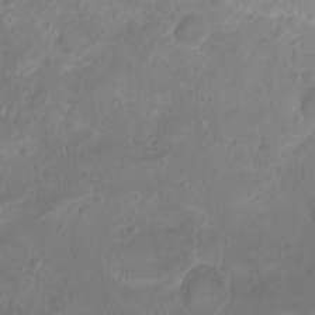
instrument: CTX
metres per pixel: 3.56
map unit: Ht
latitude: -1.6155
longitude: -19.7260
